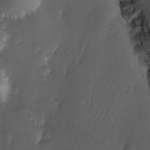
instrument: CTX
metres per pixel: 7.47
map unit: Ave
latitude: -11.1242
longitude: -121.3482
